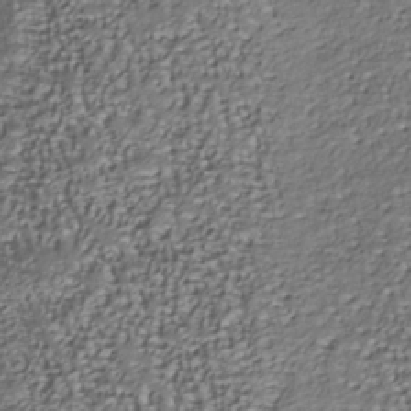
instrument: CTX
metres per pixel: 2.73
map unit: Nhu
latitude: -37.8989
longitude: -81.5560
